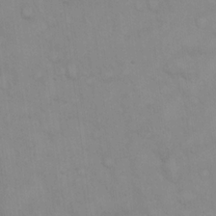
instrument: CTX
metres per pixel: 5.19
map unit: eHh
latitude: 19.6694
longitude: -60.1766
